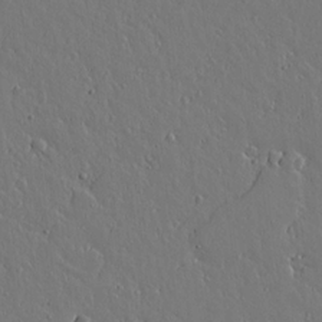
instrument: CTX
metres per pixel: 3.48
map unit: lAvf
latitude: 15.3860
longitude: -126.5357
